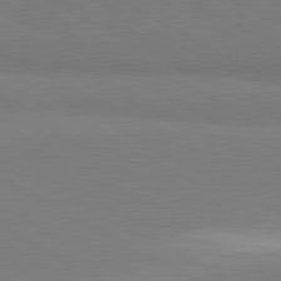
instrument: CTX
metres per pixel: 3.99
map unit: lApd
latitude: 81.6694
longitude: 159.2942
